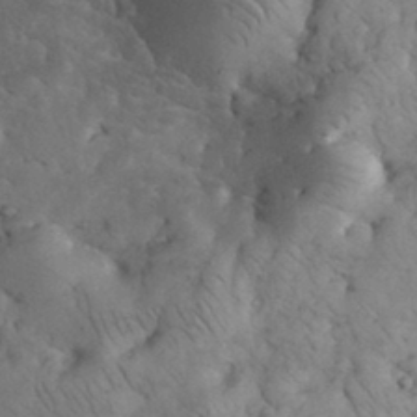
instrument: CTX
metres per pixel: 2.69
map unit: eHh
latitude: 32.9136
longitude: -65.8583
